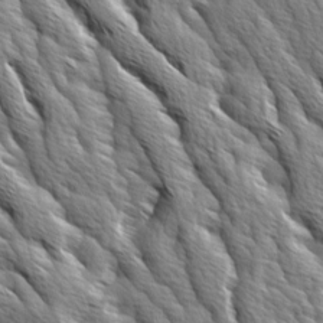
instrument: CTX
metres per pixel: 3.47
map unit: Ave
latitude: 14.5546
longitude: -132.7813
